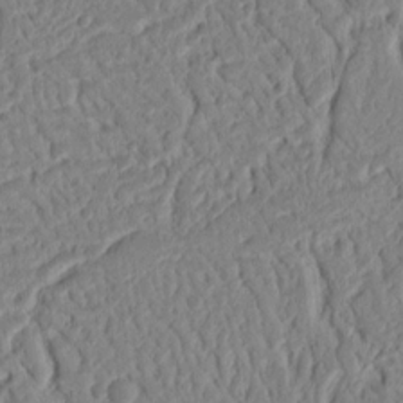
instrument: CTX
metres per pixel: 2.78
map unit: Ht
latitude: 12.7058
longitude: -75.0647
